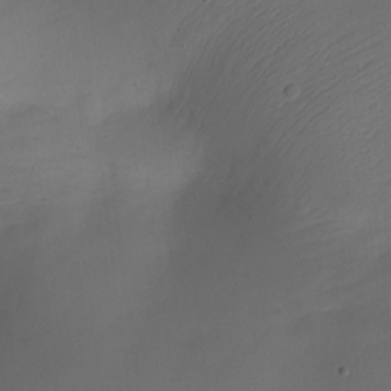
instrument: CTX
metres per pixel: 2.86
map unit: Nhe
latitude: -19.3132
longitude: 144.8597
